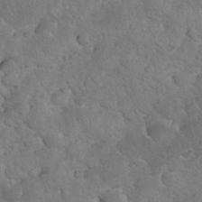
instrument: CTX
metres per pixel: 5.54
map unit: eHh
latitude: 35.7638
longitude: -64.5546
